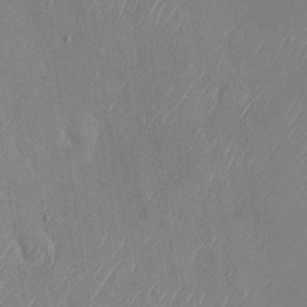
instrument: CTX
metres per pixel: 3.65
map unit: Nhu
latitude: -29.5399
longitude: -59.5182
